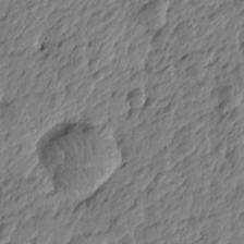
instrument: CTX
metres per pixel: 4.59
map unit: Htu
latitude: -3.9745
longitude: 179.3887
